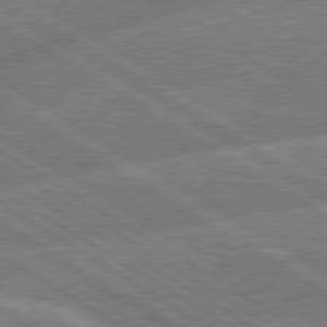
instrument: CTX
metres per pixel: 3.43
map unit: lApd
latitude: 79.8017
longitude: -158.5546
